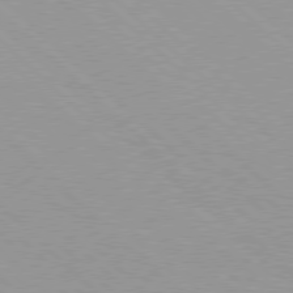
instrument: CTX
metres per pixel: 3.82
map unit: Hpe
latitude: 77.6505
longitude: -153.3860
